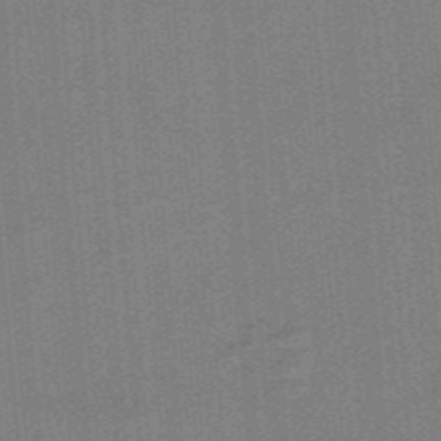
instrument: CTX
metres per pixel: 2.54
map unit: HNb
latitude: -38.9920
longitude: 54.2929
